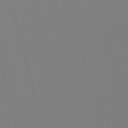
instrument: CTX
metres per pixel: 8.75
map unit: lHb
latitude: -47.6533
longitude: 60.9542
